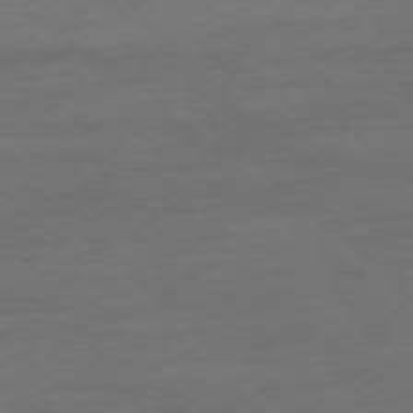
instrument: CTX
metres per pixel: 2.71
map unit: Ap
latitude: -77.4643
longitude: -93.6882
